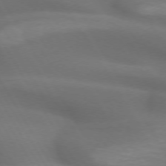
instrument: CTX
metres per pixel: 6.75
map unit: lApd
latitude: 72.4790
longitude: -50.2711
